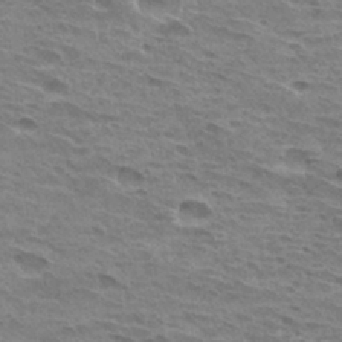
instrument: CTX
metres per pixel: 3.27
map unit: Hto
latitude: 31.8395
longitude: -40.7624
